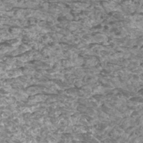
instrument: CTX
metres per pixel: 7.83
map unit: Htu
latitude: 3.5938
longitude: -20.9325
